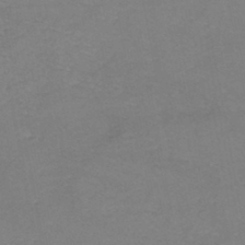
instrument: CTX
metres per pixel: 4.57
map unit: eHh
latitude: -45.0486
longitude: -30.4790
